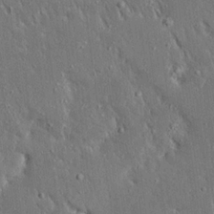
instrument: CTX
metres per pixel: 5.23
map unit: Ave
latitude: 17.4237
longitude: -140.1577
